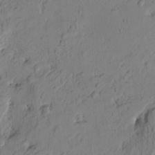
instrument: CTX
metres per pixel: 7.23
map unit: Htu
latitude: -1.3132
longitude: -176.8191
